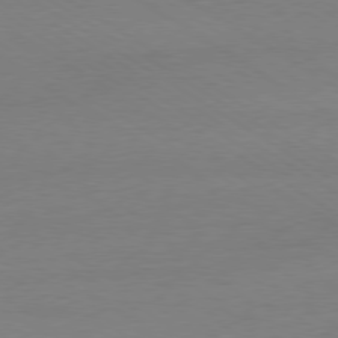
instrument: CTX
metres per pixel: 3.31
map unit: Ap
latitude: -79.8800
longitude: -58.6302
